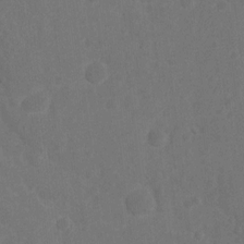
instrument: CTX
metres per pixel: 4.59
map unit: Nhu
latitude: 10.7435
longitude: -27.4049
